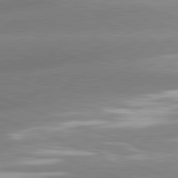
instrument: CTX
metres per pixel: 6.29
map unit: lApd
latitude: 81.4426
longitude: -158.4412
